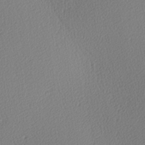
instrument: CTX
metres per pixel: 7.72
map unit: lAa
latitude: -9.9178
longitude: -127.8395
